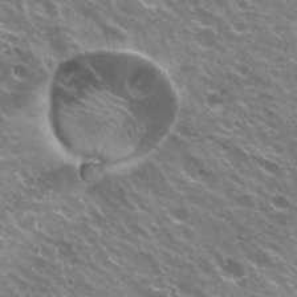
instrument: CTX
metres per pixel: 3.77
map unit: Hto
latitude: 23.2726
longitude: -31.9151
